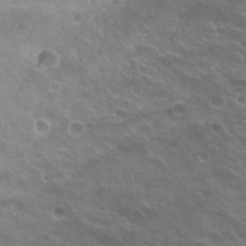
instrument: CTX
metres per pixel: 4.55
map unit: Hto
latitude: 22.5924
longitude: -31.0648
